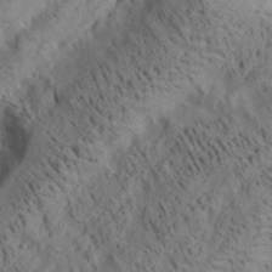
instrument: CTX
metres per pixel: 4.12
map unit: lAa
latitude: 20.0444
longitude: -140.1388
